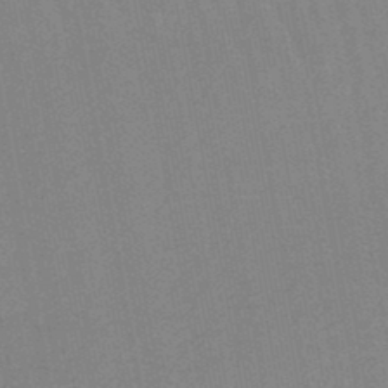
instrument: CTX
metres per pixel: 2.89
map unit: lHb
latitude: -45.7856
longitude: 78.4440
